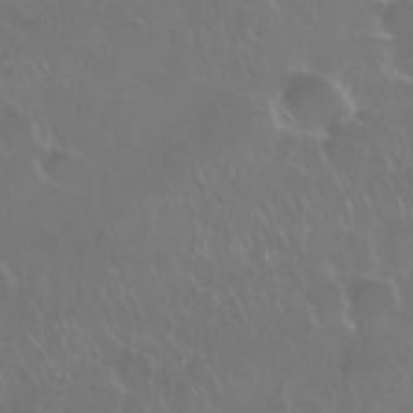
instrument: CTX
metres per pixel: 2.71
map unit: Nhu
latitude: 28.1767
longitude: -61.5749
